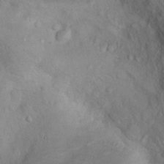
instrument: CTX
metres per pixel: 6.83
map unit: Nhu
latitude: 14.5168
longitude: -29.2726
